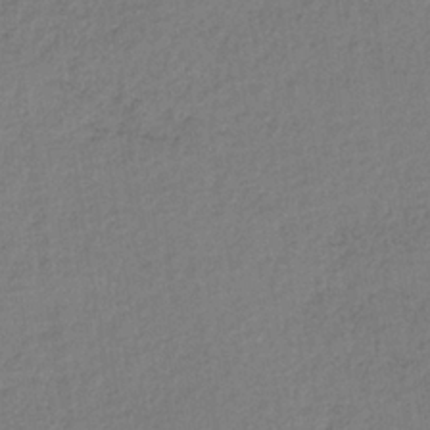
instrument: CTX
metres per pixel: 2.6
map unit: lHb
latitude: -34.7463
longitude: 63.6344
